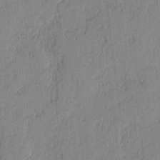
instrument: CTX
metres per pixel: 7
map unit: lAvf
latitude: -1.7856
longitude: -105.4616
